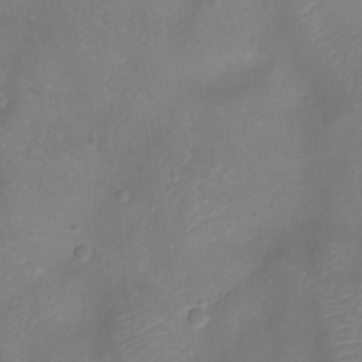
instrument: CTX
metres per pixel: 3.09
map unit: Ht
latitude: -7.7855
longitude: -18.9324
